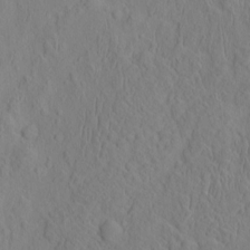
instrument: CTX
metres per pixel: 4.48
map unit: eHh
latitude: -2.5006
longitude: 19.1242
